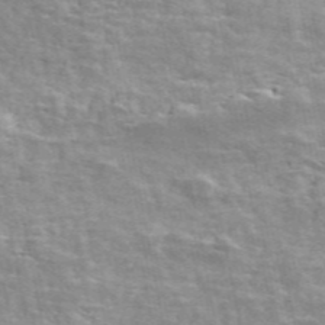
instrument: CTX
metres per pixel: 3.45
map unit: ANa
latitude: 48.0633
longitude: -81.9717
